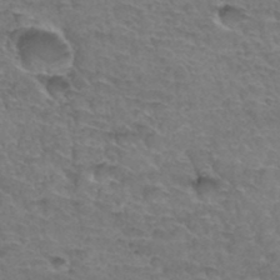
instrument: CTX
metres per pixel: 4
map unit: Hto
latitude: 34.8758
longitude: -45.0836
